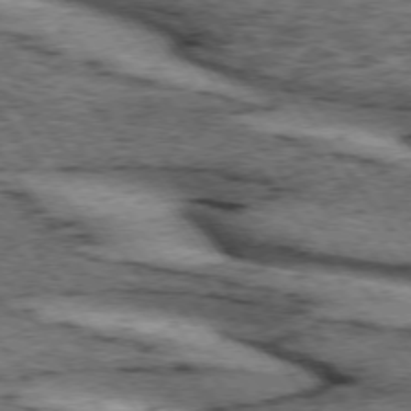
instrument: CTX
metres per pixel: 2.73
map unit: lApd
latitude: 74.0822
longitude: -75.7261
